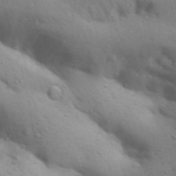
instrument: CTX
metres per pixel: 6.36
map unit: Aa
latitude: 31.4238
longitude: -146.8002
